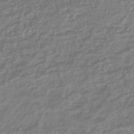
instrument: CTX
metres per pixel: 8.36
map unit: HNhu
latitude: -45.4643
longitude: 98.7652
